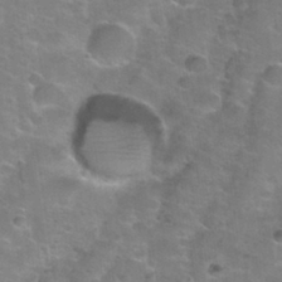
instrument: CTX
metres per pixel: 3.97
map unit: Nhu
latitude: 31.4049
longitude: -53.2915
